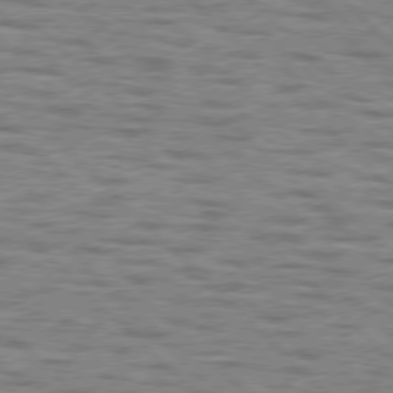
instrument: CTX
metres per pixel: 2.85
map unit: lApd
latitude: 76.9891
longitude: -70.8191
